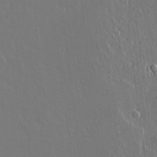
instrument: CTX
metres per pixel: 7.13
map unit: lAvf
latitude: 15.2915
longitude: -129.3293
